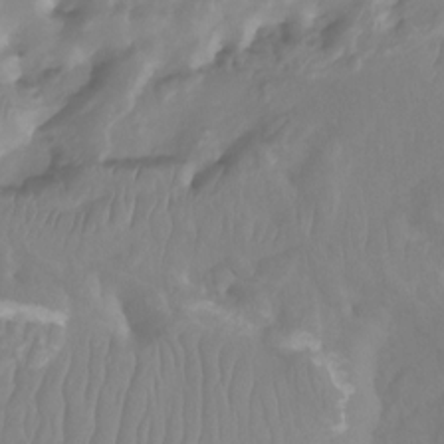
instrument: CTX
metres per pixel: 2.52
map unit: Nhu
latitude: -12.9353
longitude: -63.9339
